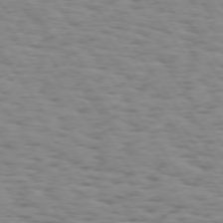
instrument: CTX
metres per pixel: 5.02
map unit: Hpe
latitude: 73.6505
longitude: -132.9136
